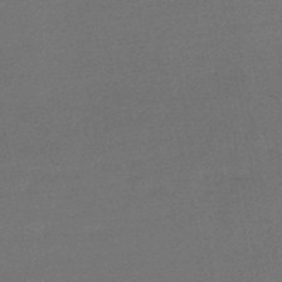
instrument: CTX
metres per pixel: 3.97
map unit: lHb
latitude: -45.5777
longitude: 57.7855
